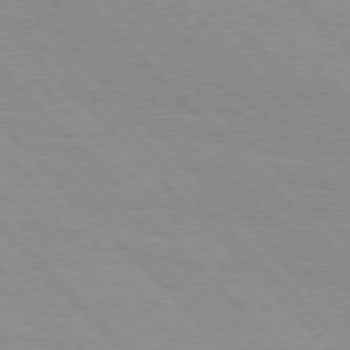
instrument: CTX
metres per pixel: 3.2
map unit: Hpe
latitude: 76.5168
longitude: -154.8569
